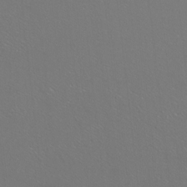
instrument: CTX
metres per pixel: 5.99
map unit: Nhu
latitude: -5.1053
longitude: -91.0270
